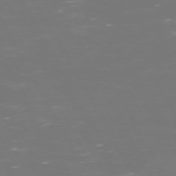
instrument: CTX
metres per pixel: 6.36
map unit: Hpe
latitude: 72.4790
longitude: -125.8583
